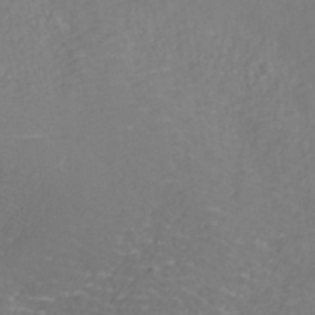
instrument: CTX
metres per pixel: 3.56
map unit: ANa
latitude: 41.7260
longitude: 28.0472
